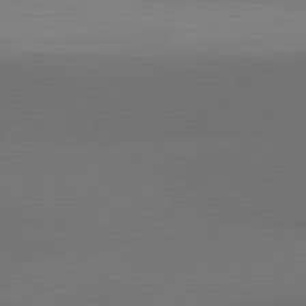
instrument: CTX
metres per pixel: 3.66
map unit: lApd
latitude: 81.9150
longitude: 152.0850
